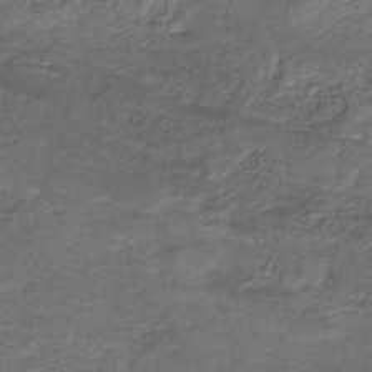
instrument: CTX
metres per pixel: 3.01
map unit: HNb
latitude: -37.4454
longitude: 51.3510
